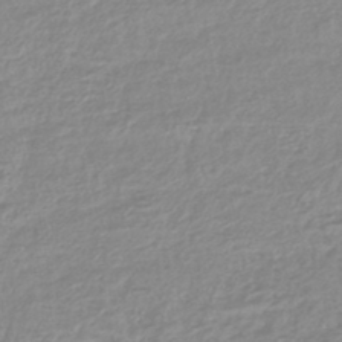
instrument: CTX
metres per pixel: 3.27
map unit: lHb
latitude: -44.2740
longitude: 72.7841
